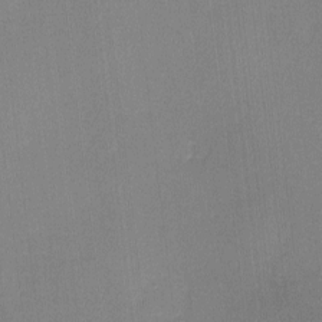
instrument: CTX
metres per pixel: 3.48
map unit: lHvf
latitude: -10.6141
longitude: -99.6882
